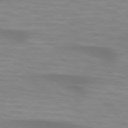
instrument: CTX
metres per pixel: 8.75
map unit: lApd
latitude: 74.7057
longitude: -61.4048
